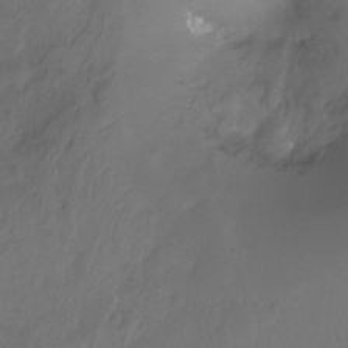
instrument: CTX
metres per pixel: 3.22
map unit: Ht
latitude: -15.7289
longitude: -49.5182
